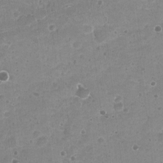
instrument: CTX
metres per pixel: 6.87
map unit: Ht
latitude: -4.7085
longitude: -36.5168
